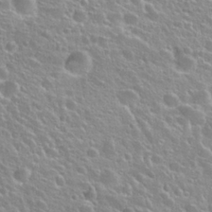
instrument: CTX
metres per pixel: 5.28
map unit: Hto
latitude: 26.1956
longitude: -50.4601
